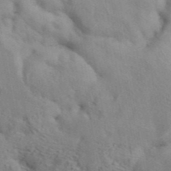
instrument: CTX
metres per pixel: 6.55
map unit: ANa
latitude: 42.4979
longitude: 53.7288
